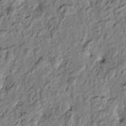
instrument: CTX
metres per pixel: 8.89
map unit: Htu
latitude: -3.1242
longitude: 179.2376
